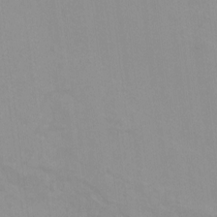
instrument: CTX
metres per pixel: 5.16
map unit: Ht
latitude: -13.3888
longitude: -58.4034
